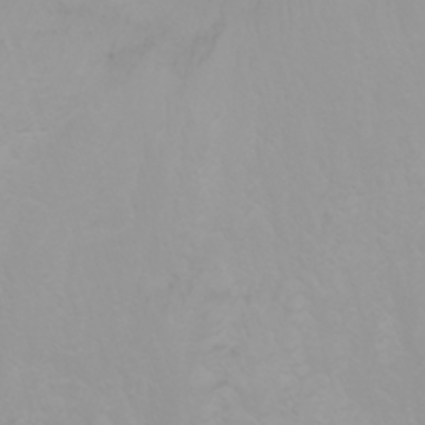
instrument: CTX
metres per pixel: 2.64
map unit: Nhu
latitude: -0.3496
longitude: -77.3292
